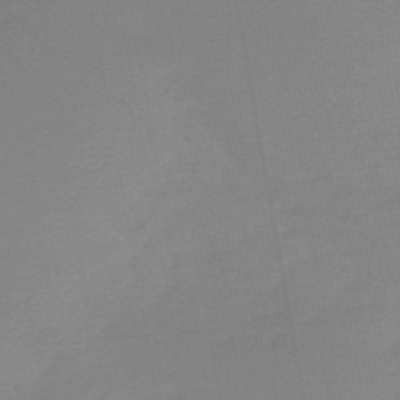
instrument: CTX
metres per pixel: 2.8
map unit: HNb
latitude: -50.2173
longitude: -38.9703
